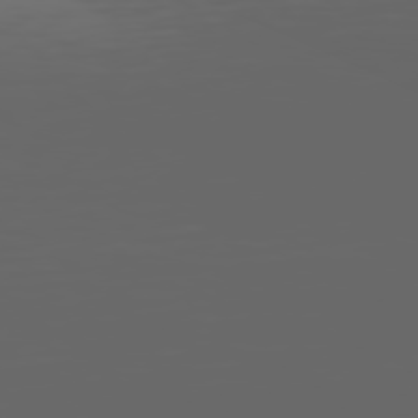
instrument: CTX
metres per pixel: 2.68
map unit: Hpe
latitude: 75.5749
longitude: -127.3482
